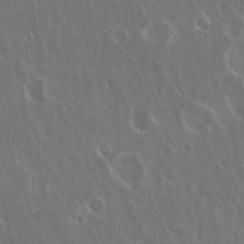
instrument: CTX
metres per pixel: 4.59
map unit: Hto
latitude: 19.3103
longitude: -57.4237
